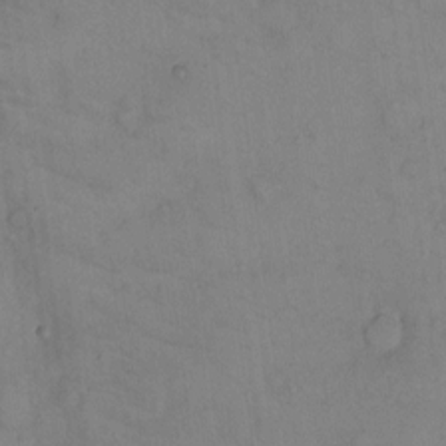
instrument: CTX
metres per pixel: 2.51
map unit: Hto
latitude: 11.1214
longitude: -59.0459
